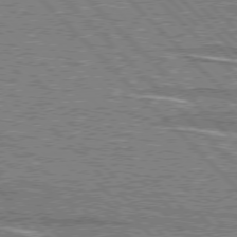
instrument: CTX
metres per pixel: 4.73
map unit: lApd
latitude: 76.5356
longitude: -82.1199
